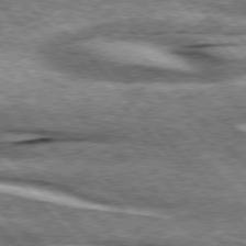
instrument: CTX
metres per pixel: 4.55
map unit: lApd
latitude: 76.1389
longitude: -82.9324
